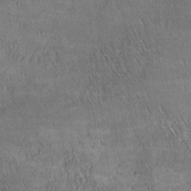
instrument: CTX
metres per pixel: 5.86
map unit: lAa
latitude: -3.9745
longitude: -121.5749
